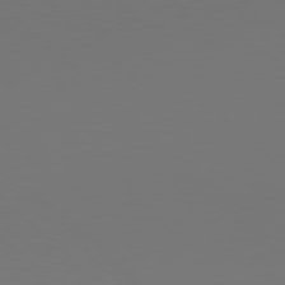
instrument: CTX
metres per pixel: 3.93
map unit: Hpe
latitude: 78.1956
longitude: -132.5546
